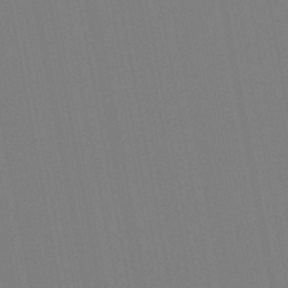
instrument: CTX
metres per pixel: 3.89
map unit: lHb
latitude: -46.7841
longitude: 71.8611
